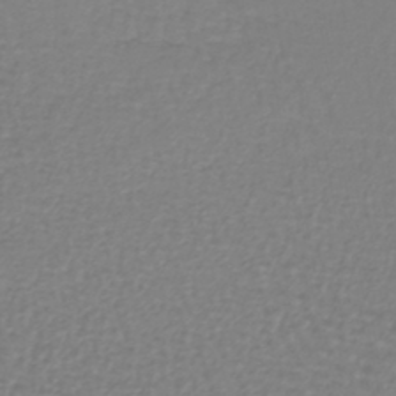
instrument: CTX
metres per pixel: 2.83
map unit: lHb
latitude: -42.6329
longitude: 71.4643
